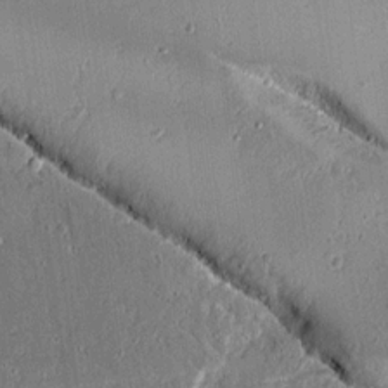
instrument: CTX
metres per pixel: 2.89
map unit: lAvf
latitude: 14.3090
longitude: -128.1578
